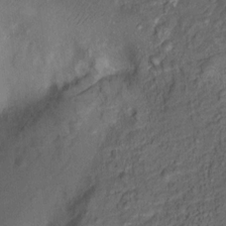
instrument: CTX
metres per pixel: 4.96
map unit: Nhu
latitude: 12.4790
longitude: -28.5546
